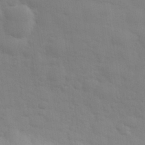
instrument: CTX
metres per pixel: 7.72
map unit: eHh
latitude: 31.0081
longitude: -70.0633
